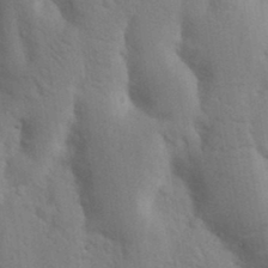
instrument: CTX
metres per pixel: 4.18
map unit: Nhu
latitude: 18.3467
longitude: -76.3845
